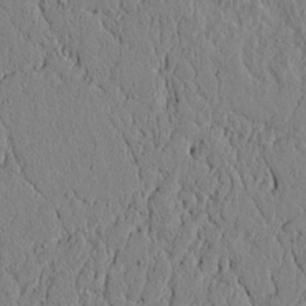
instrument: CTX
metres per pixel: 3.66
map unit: lAvf
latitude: 5.8961
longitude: 165.8989
